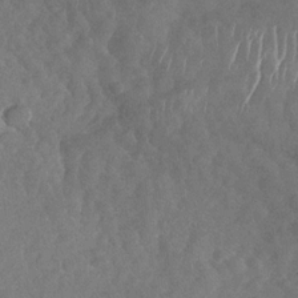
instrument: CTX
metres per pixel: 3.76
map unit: Nhu
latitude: -30.1794
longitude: -60.2144
